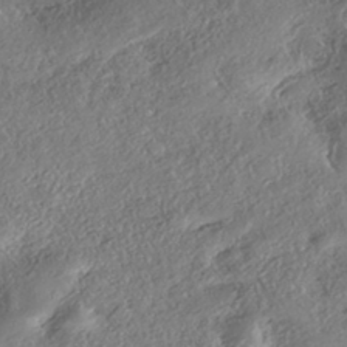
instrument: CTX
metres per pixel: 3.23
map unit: eHh
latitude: -42.2172
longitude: 121.3509
